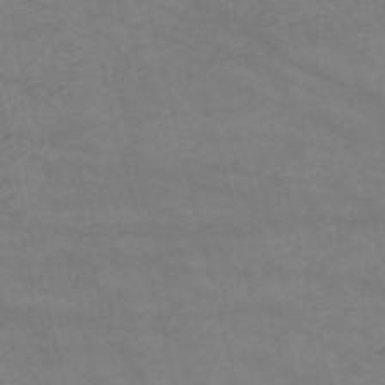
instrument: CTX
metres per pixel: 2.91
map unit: HNb
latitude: -53.1998
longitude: -37.7072
